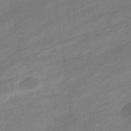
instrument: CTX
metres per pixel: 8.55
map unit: eHb
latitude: -37.2187
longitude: 78.5195
